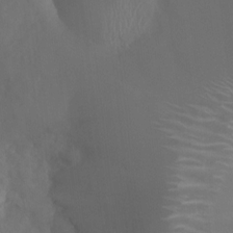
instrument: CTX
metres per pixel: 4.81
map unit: Nhu
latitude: 6.6301
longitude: -18.7813
